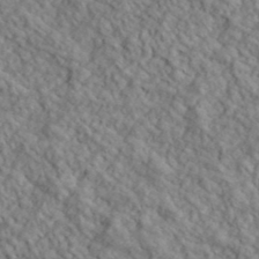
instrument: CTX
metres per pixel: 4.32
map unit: lHvf
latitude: 39.4993
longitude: -89.4994
